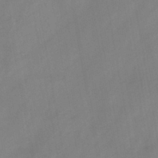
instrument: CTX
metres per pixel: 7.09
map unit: HNb
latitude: -45.4265
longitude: -38.7624
